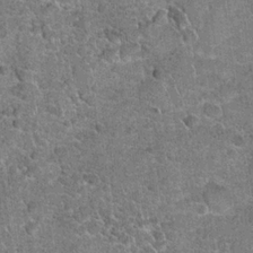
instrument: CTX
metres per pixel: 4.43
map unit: Hto
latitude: 20.0822
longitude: -49.1592
